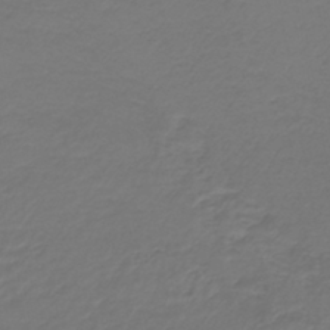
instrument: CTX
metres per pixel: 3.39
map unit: lHb
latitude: -43.7855
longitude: 76.9920
